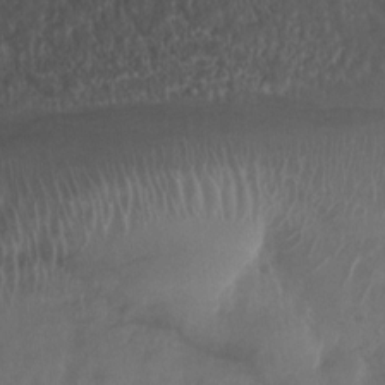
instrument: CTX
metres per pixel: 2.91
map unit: Nhu
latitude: -28.1228
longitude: -63.5371
